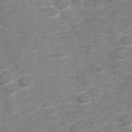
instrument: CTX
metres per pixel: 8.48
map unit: Hve
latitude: 32.5924
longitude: 151.9367
